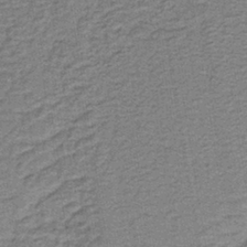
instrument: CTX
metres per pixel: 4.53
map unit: lHb
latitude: -40.4251
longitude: 55.0109
